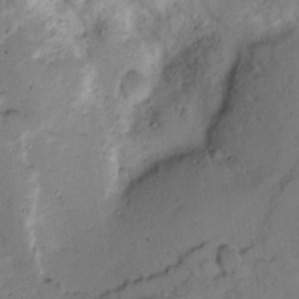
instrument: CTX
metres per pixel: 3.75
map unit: lAvf
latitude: 9.2348
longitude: 167.3132
